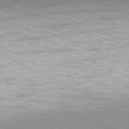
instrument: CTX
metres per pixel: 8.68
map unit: Hpe
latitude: -81.3888
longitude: 17.9178
